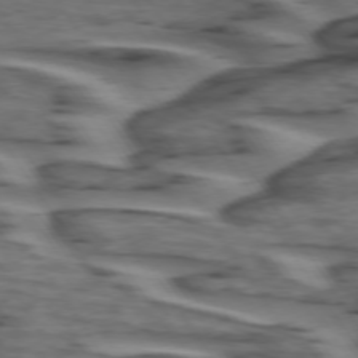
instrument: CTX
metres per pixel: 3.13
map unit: lApd
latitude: 74.2145
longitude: -71.1214
